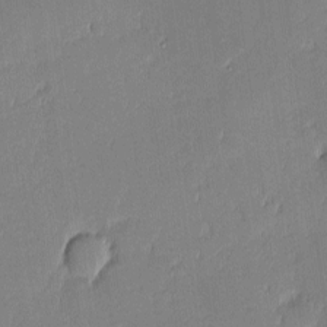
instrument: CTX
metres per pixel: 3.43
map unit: eHh
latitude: -2.5951
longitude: -83.8583
